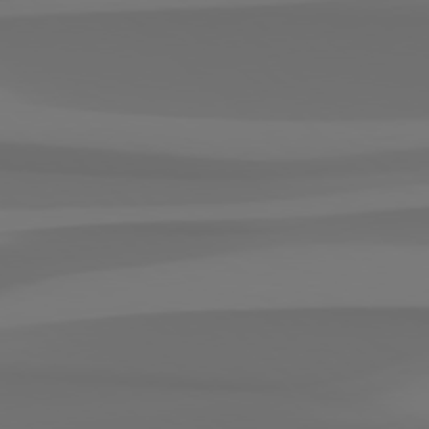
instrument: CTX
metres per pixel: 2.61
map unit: Hpe
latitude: 78.4034
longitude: -137.3482
